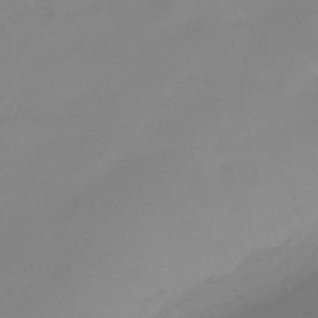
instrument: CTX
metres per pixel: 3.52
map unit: eHb
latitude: -46.0661
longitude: 86.0283
